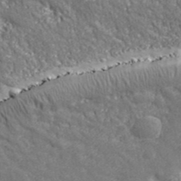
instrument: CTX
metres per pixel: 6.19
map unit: eHh
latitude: 42.8002
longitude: -91.4426
